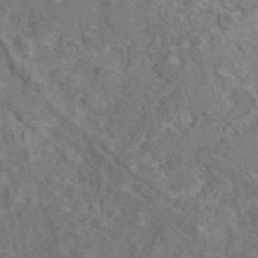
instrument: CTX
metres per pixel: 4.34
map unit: eAb
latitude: 44.8380
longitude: 110.6896
